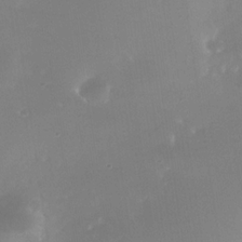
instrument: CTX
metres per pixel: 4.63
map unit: Nhe
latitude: -32.2551
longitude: -116.5357
